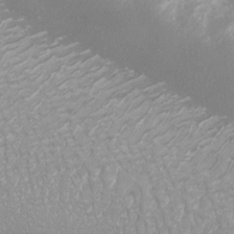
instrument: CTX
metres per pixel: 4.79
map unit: eHh
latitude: -6.9541
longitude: -78.6113
